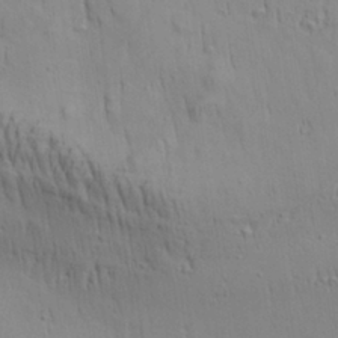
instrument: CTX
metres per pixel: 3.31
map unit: Aa
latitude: 28.0633
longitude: -138.6868
